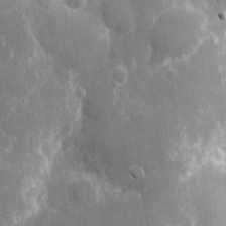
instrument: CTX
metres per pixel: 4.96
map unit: eHh
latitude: 8.5168
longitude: -70.1200
